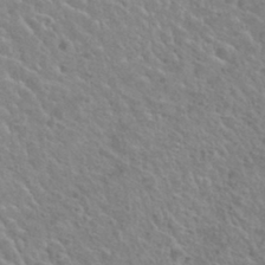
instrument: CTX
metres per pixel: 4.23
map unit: Hto
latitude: 32.8947
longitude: -50.0822
